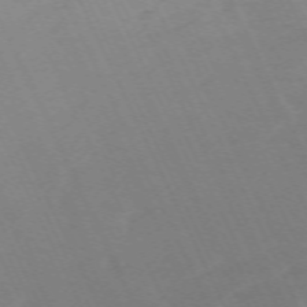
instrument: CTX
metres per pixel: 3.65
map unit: Hpe
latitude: -70.4818
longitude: 15.9745
